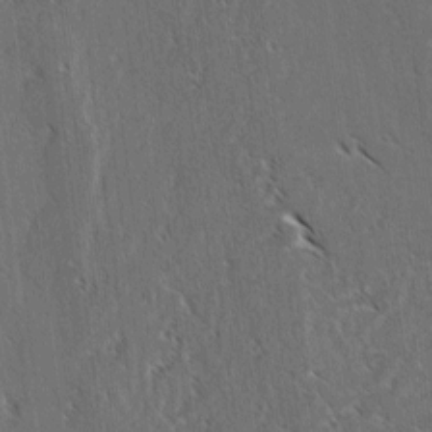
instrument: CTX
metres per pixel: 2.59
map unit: lAvf
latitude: -4.1605
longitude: -113.6883
